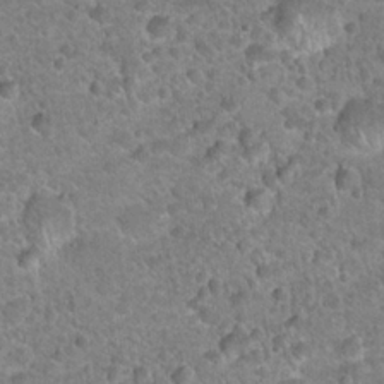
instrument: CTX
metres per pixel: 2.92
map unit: Hto
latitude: 21.4616
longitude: -49.4048
